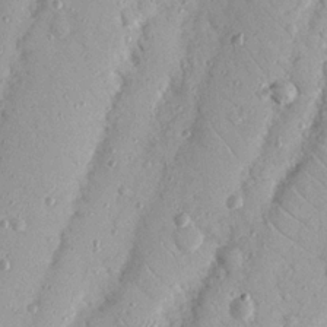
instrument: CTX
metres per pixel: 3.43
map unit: Nhu
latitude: 18.6490
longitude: -77.7260
